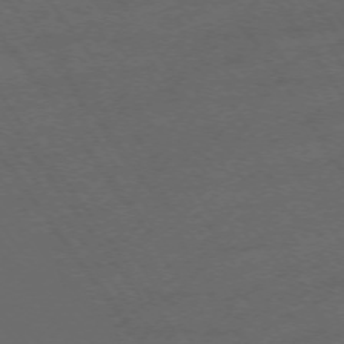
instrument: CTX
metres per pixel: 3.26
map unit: Ap
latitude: -74.2551
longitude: -75.6316
